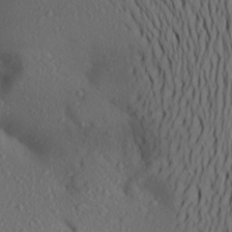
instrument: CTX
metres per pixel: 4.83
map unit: Aa
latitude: 24.5734
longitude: -147.2915
